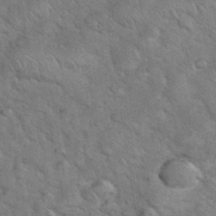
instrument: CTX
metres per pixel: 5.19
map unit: eHh
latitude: 37.3482
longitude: -65.7261
